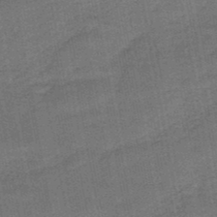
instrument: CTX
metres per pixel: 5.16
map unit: HNb
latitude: -47.6155
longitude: -39.3104
